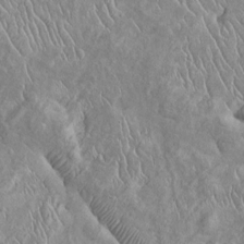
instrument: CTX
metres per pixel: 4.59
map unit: Htu
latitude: -6.3495
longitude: 153.5021
